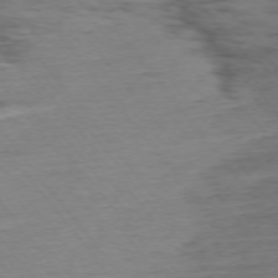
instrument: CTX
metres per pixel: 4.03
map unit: Ap
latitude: -75.2943
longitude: -79.9717
